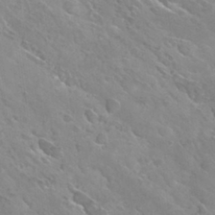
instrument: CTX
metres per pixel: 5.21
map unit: Hto
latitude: 28.2900
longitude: -40.2900
